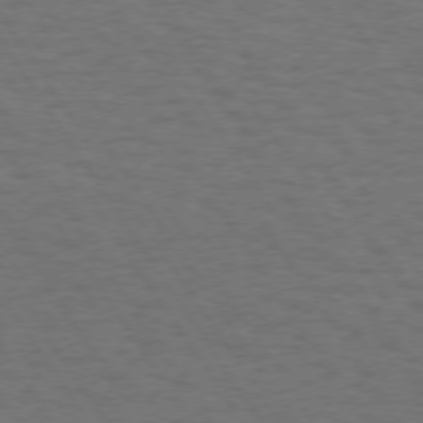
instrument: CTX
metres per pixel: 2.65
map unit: Hpe
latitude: 73.6694
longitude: -123.9339
